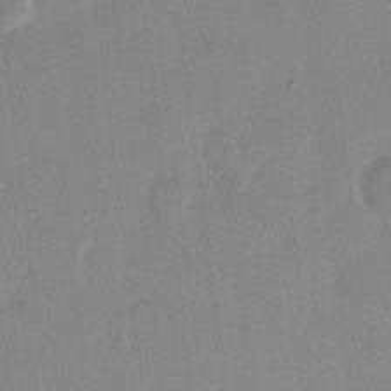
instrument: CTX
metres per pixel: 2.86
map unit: eHh
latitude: 13.9717
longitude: -69.1214
